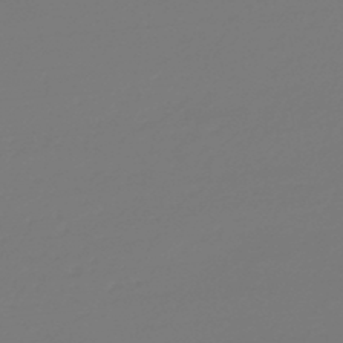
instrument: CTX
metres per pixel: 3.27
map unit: lHb
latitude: -45.9367
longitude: 59.6721
